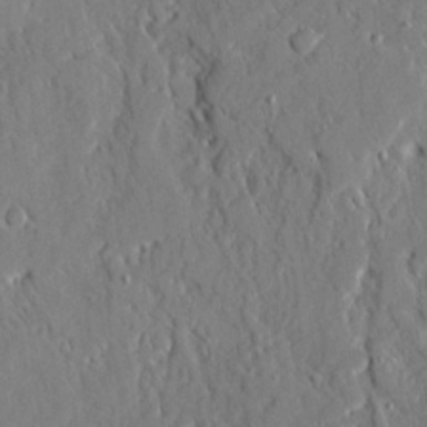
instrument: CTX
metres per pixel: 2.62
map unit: Ave
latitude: 22.2522
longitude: -128.4034
